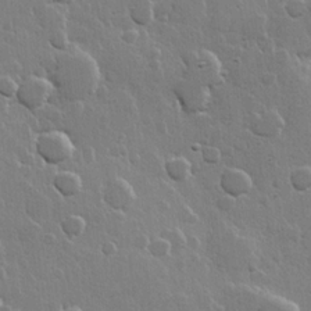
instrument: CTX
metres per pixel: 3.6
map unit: Hve
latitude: 22.4601
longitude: 149.1620
